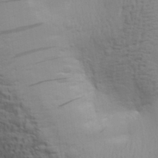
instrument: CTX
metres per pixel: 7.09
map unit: Aa
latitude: 30.7813
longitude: -134.6112
